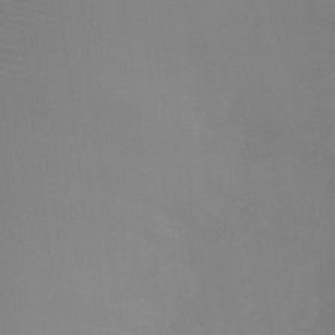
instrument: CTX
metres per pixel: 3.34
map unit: Ht
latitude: -5.4265
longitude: -25.7260
